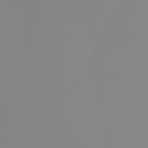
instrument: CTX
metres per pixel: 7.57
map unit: Ht
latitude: -15.2187
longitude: -48.5168
